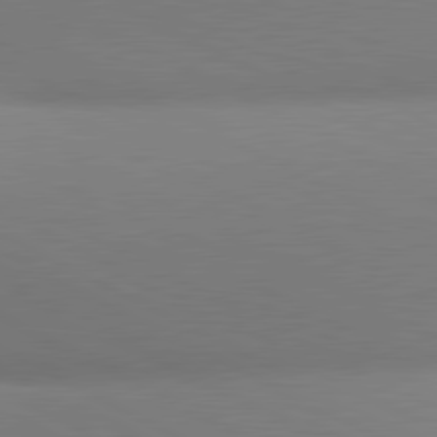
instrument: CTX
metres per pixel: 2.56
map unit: lApd
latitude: 80.9892
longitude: 134.9164
